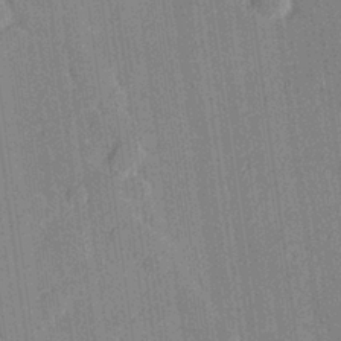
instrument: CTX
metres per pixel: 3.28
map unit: Hve
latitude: 27.3860
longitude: 144.4818
